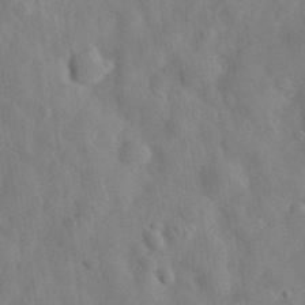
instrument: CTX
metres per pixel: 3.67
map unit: eHh
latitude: 32.1011
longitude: -74.1956
